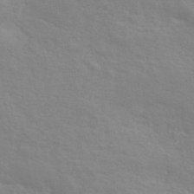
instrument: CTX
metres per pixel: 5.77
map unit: lHvf
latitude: 40.7435
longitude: -90.4412
